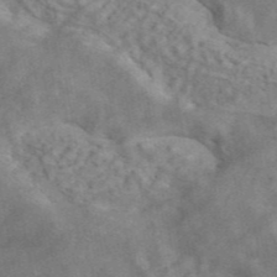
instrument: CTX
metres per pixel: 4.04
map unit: ANa
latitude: 45.3859
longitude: 26.4062
